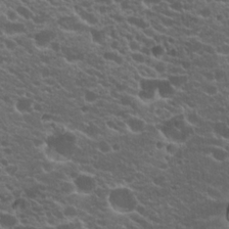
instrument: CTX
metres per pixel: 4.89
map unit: Hto
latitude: 19.9906
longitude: -35.0458
